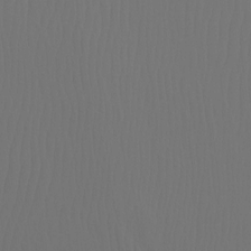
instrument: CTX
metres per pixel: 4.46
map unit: Ht
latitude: -7.9178
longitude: -31.2915
